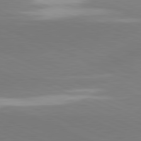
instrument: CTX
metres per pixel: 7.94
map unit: lApd
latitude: 81.5560
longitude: -155.8583
